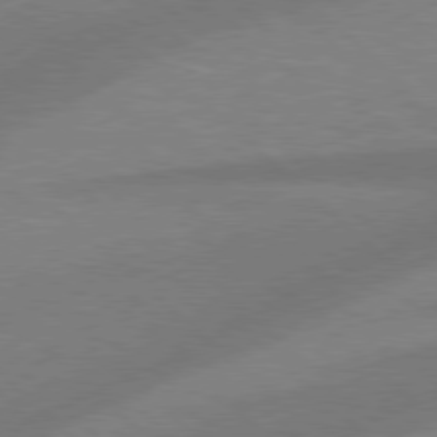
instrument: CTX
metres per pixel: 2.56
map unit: Hpe
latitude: 78.0444
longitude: -156.6301
